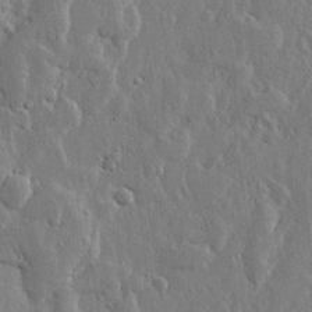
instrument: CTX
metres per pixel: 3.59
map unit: lHvf
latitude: 19.3292
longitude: -115.9150
